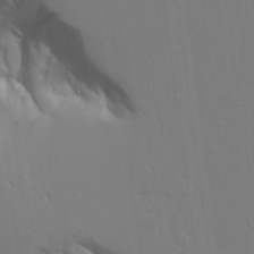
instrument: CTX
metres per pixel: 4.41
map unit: Aa
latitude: 21.1214
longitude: -124.4979
